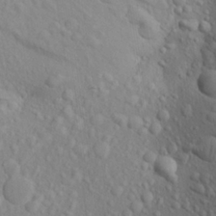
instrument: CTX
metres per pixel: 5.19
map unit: Aa
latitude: 23.1592
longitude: -146.5924
